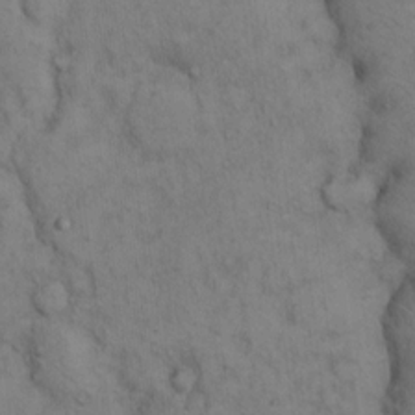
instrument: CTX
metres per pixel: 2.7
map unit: Hto
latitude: 12.7058
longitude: -59.8017
